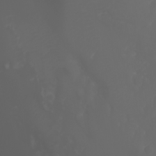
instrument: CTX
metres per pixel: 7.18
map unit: Htu
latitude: -7.2943
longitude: -73.8962
